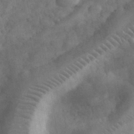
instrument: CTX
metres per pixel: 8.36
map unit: eHh
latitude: 33.2159
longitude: -69.0837
